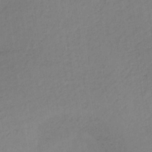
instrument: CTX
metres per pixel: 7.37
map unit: HNb
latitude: -33.5777
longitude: 63.6910
